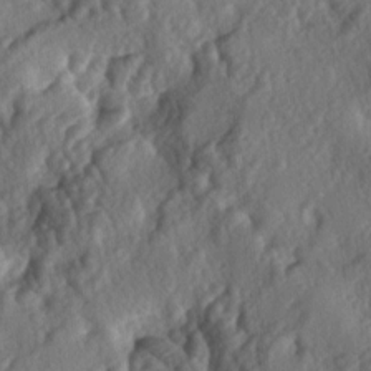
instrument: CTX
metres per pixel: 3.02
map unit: lAa
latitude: -5.7666
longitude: -124.7624
